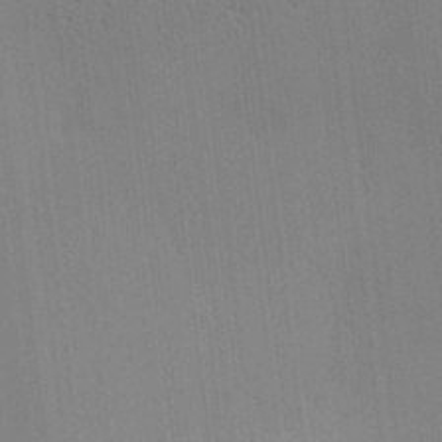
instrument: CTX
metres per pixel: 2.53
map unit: lAvf
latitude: 25.0080
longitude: -111.9717
